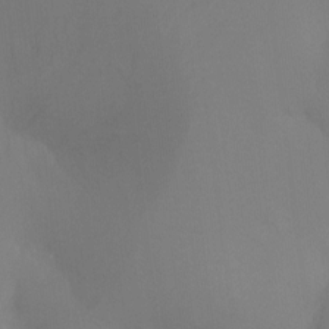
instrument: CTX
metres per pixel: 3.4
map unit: Ht
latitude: -11.6722
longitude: -45.3859
